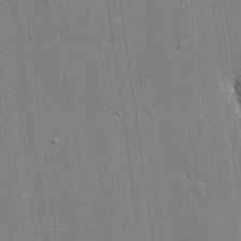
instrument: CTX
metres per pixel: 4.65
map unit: lHvf
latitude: 20.2901
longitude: 142.9352
